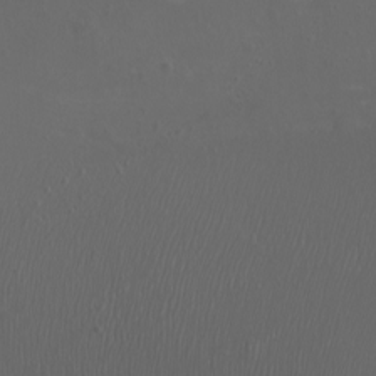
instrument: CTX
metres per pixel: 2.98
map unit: eHh
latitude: -7.1431
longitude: -75.4804
